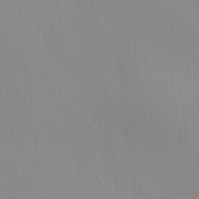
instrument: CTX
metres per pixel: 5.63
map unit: HNhu
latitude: 7.1970
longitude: 12.6708
